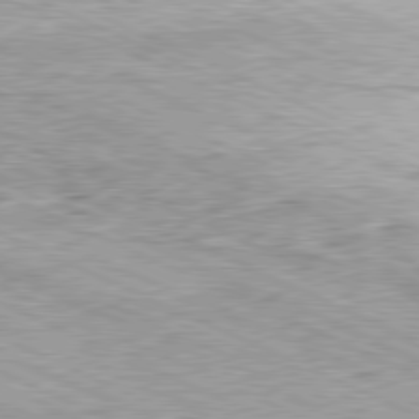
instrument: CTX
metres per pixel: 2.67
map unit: Hpe
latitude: -81.4077
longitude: 11.3510
